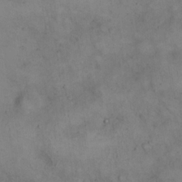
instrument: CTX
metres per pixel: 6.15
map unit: eHh
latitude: 21.3671
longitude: -61.4615
